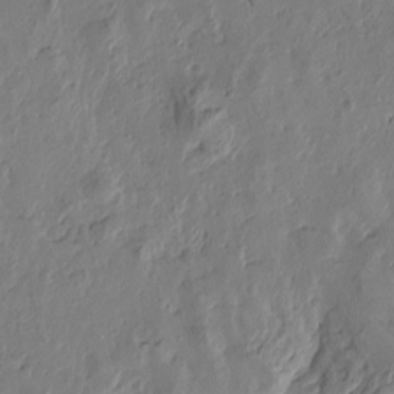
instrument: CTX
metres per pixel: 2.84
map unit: Htu
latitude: -2.8974
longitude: -178.2901
